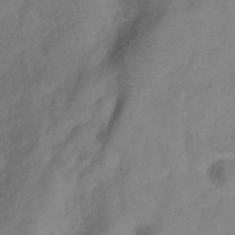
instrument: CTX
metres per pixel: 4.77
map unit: Hve
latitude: -33.8989
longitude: 89.6911
